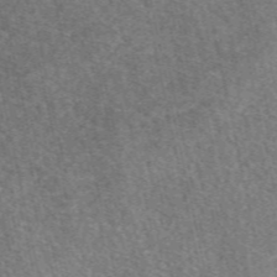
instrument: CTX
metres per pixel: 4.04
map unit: eAb
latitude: 49.9339
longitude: 118.7463
